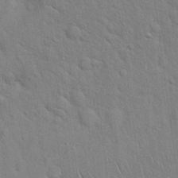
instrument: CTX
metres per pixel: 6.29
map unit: Hto
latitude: 18.9136
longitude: -51.6882
